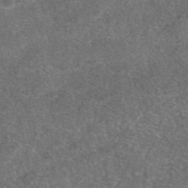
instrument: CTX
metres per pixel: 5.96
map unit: eAb
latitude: 47.9339
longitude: 108.6329
